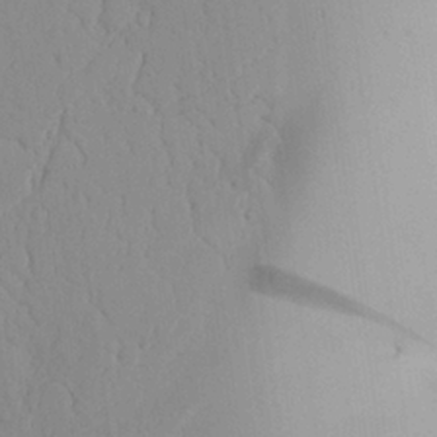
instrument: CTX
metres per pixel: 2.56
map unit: Aa
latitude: 24.9513
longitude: -132.3089
